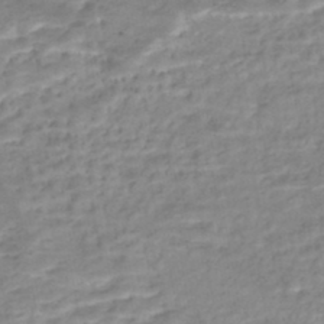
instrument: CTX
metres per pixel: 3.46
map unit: Nhe
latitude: -46.3495
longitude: 152.2739
